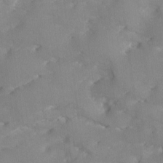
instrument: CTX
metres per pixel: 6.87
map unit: Ave
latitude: -9.4076
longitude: -117.4804
